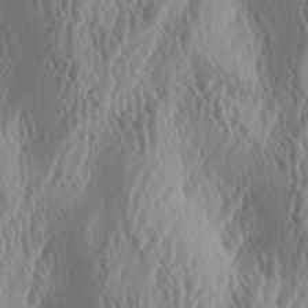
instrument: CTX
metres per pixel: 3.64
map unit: lAa
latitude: -6.1228
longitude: -128.9514
